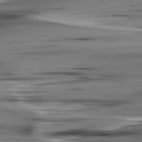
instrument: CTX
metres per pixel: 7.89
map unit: lApd
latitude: 80.8758
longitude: -123.5560
